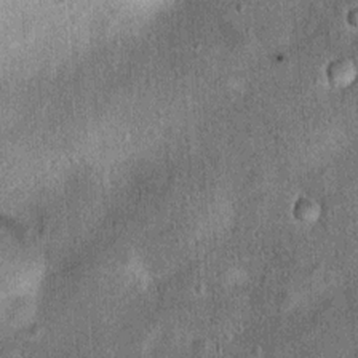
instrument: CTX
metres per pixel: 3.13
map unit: Hto
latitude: 14.9325
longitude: -35.2159
